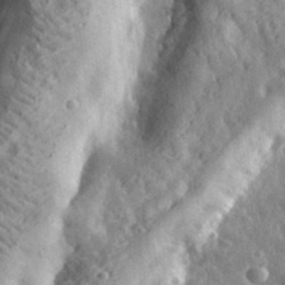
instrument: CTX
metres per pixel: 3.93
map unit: eHh
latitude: 32.4412
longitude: -80.0822
